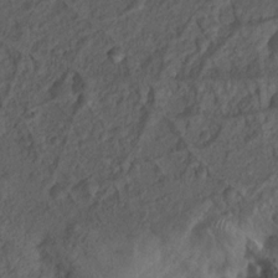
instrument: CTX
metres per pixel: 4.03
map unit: Nhu
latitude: 12.4601
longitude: -28.3656
